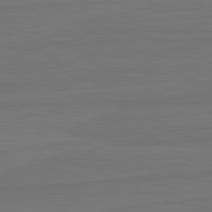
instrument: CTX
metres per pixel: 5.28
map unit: lApd
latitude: 82.1766
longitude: -179.8017
